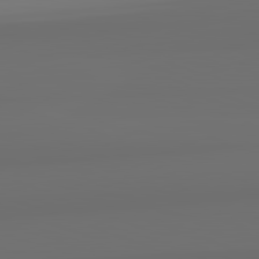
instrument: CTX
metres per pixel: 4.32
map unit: lApd
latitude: 82.8002
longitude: 162.4251
